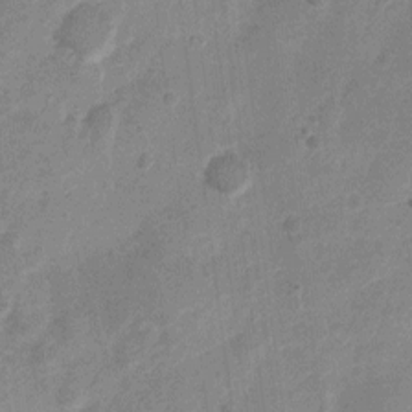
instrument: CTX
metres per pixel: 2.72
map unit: Nve
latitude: -19.7856
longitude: 108.6329
